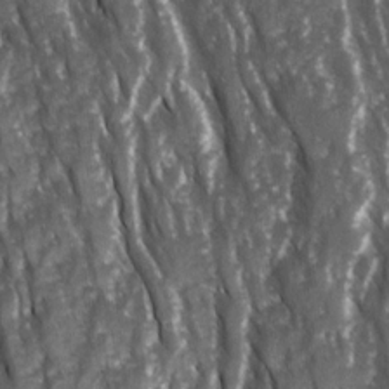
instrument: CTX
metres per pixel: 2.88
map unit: Ave
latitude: 15.5372
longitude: -131.6505
